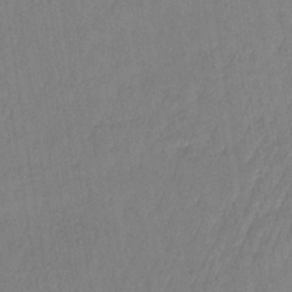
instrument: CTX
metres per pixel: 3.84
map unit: lHb
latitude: -35.0297
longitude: 64.0661
